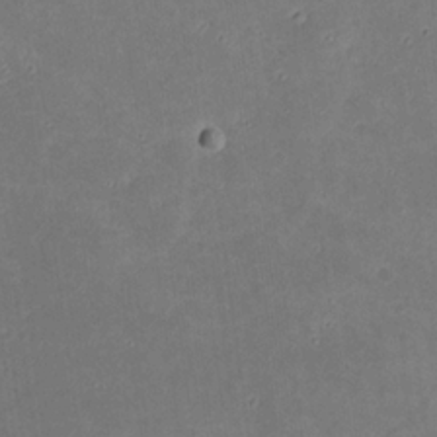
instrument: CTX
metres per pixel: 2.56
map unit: eHh
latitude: 21.0837
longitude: -70.9325
